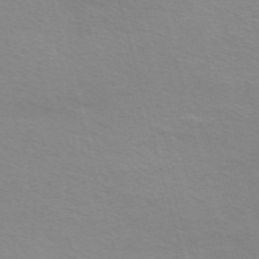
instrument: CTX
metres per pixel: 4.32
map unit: Nve
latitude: -57.3509
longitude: 63.7666
